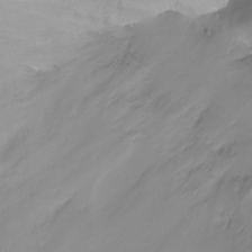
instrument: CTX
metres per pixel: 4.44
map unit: Ht
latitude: -6.8219
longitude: -30.0633
